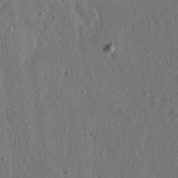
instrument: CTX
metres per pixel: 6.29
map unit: Ave
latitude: 15.9717
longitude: -105.2726
